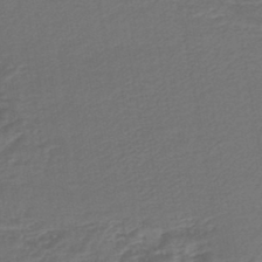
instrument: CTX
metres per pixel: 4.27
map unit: lHb
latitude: -43.7099
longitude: 60.2362
